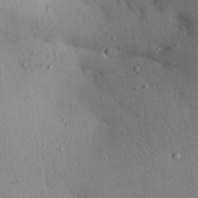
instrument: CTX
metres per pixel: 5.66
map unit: Aa
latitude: 29.8205
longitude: -147.9151
